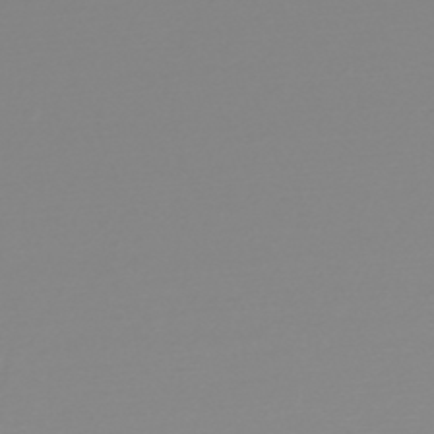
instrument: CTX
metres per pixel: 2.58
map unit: HNb
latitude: -48.7463
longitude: -50.7435
